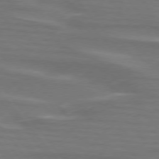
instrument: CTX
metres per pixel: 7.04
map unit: lApd
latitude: 75.4049
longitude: -80.6490
